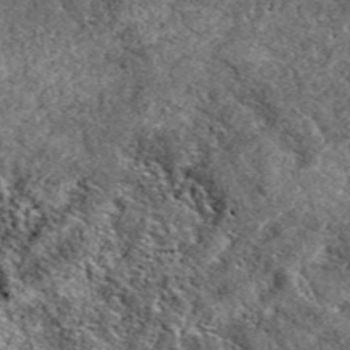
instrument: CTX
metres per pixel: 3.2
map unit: eAb
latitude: 38.5168
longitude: 110.1984
